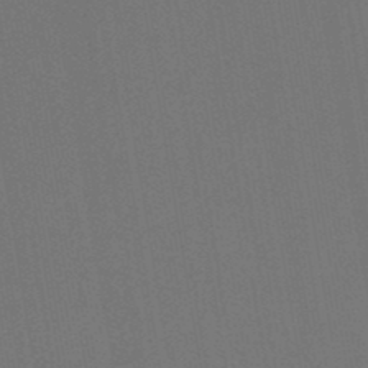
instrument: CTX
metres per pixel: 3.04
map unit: lHb
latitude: -47.6155
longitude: 73.0486
